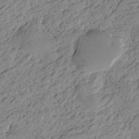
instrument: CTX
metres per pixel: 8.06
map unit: Htu
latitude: -4.0850
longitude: -176.2333
